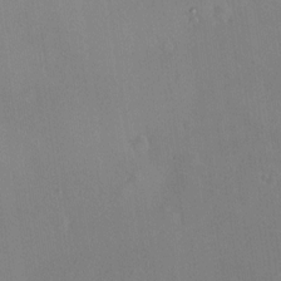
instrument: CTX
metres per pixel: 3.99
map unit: HNhu
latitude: 7.8772
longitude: 8.4251
